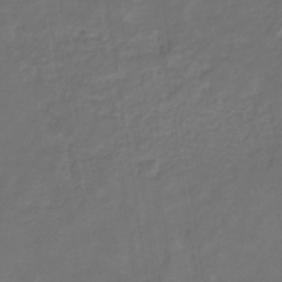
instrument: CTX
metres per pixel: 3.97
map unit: eHb
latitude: -33.4077
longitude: 73.2565
